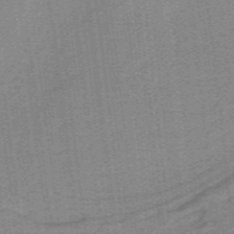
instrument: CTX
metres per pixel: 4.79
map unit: HNb
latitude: -38.9164
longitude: 53.8611
